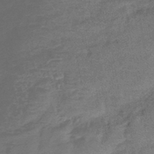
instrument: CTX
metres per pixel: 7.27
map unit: eHb
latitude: -42.8030
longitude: 82.2361
